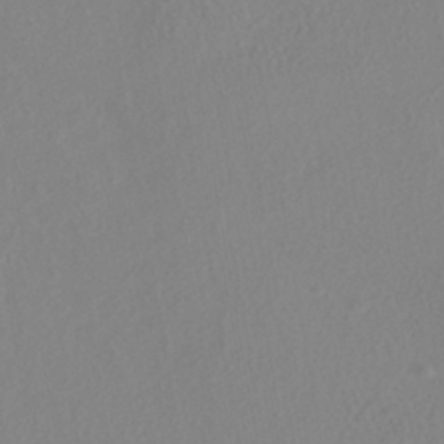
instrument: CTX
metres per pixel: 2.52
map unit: HNhu
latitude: -41.0297
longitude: 104.6518
